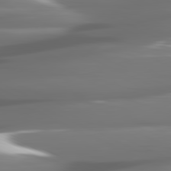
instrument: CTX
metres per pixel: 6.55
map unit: lApd
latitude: 81.1214
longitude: -141.5371
